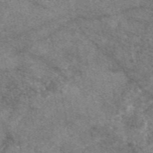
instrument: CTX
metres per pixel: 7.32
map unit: eAb
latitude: 47.7450
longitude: 121.9367
